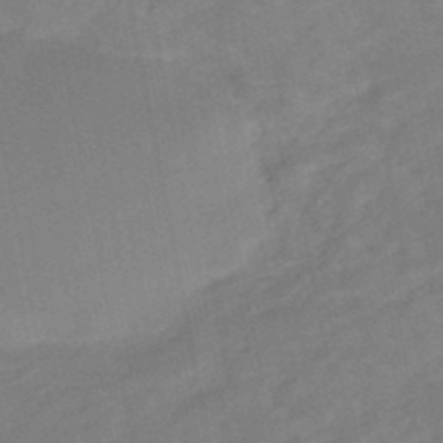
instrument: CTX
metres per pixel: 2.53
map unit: eHb
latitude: -47.8233
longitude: 88.5007
